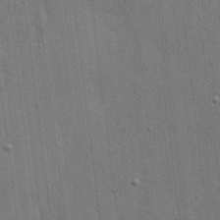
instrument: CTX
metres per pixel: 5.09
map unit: lHvf
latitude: 18.6679
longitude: -113.9150
